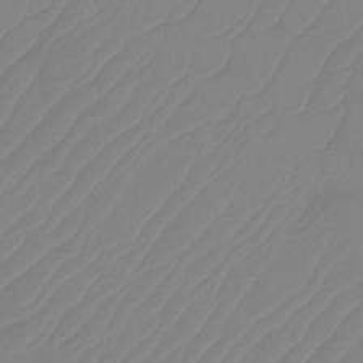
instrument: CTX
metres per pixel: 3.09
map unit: Htu
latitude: -14.1984
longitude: -49.7261
